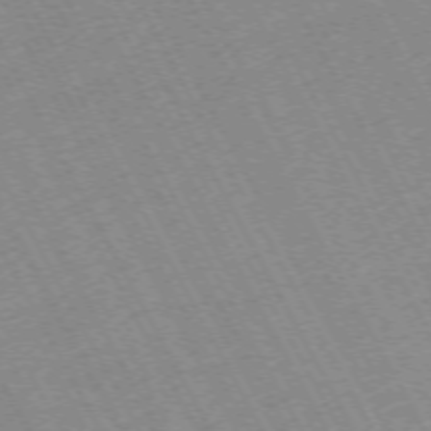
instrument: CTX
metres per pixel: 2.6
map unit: Hpe
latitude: -72.3873
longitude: 10.9164
